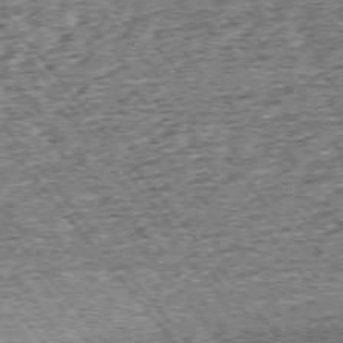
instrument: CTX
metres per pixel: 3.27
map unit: Ap
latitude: -75.2187
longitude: -91.3482
